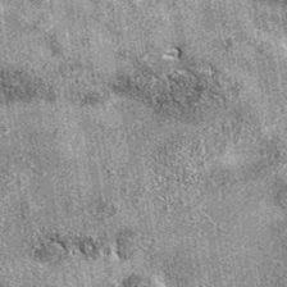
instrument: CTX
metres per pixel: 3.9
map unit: eAb
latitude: 37.3859
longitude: 106.1606
